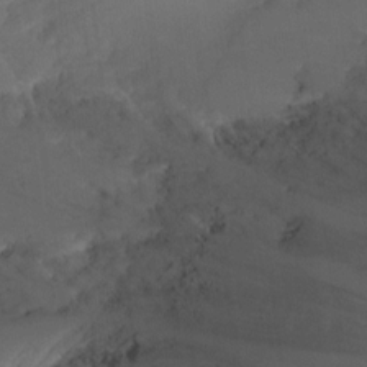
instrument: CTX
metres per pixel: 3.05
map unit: Nhu
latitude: 5.3482
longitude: -18.4601
